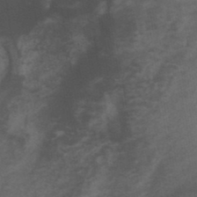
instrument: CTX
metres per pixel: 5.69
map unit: ANa
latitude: 39.4615
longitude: 29.2565
